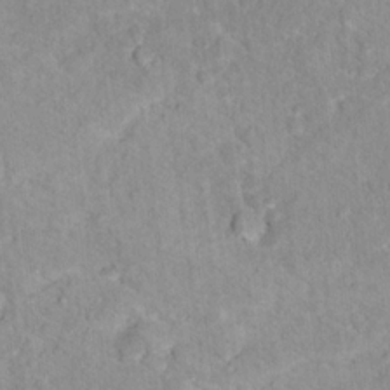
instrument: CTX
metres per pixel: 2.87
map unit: Hto
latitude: 16.6302
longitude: -36.8569
